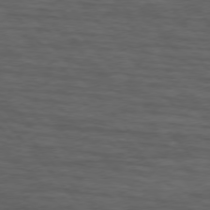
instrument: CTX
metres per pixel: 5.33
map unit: lApd
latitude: 75.5749
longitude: -83.0836
